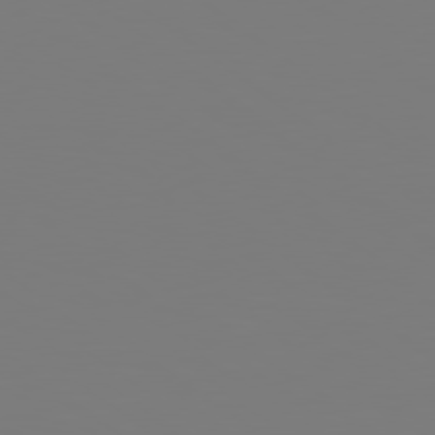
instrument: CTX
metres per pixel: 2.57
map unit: lApd
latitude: 79.1403
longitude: -175.0270
